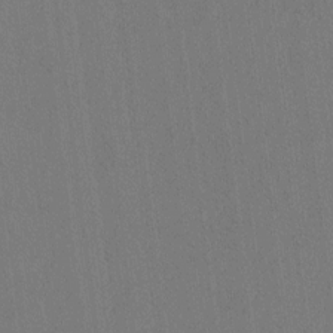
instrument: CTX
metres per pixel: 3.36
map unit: lAvf
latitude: 9.0648
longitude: 164.8975
